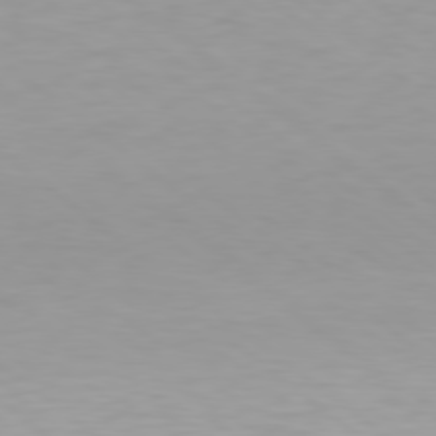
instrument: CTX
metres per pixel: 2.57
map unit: Hpe
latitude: 78.3656
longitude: -170.1578
